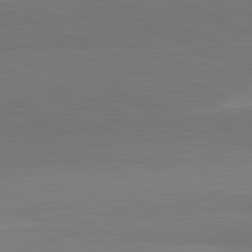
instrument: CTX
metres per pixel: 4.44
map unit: lApd
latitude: 82.2711
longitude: 151.8422
